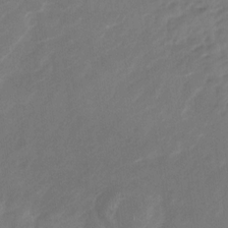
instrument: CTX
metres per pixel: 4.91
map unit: Nhu
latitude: -23.4266
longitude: -56.7057
